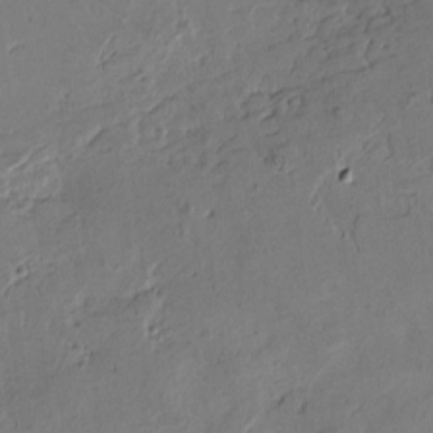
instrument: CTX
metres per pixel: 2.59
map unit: Htu
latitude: -3.8800
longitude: -177.0836
